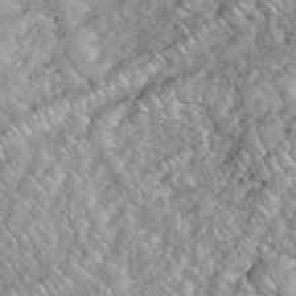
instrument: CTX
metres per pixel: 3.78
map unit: eHh
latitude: 39.4048
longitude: -59.0647
